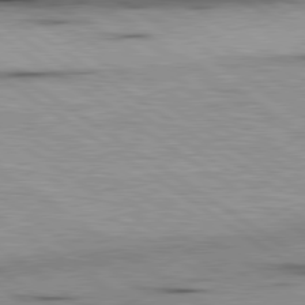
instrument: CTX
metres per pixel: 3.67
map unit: lApd
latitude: 80.1011
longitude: 159.8044
